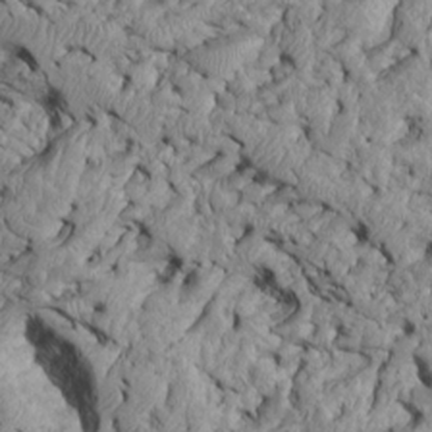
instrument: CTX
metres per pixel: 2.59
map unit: Htu
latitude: -6.5007
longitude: 154.1417
